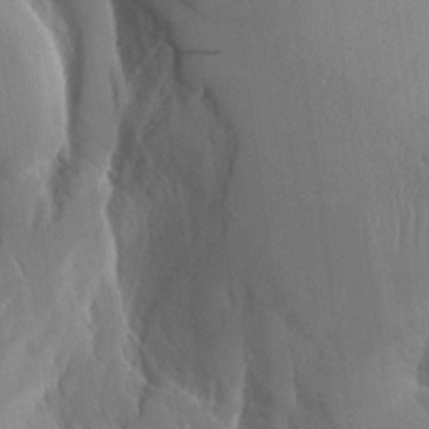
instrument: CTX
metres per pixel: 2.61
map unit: Aa
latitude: 26.3845
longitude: -132.3845
